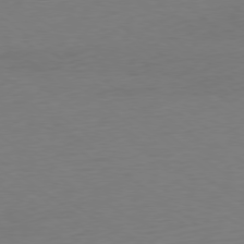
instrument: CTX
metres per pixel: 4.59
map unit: Ap
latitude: -78.9541
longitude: -68.6491
